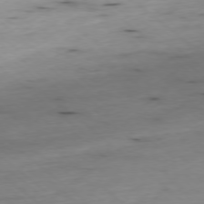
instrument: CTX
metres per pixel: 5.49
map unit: Ap
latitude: -78.0661
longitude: -89.4994
